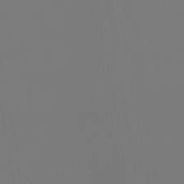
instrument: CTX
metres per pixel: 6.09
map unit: lHb
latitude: -47.1053
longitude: 71.3132
